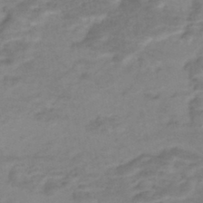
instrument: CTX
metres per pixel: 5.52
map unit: Nhe
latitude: -46.5384
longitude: 152.1983
